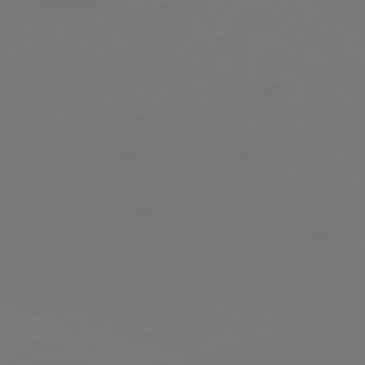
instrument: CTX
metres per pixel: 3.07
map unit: Ap
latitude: -76.9542
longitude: -62.3845
